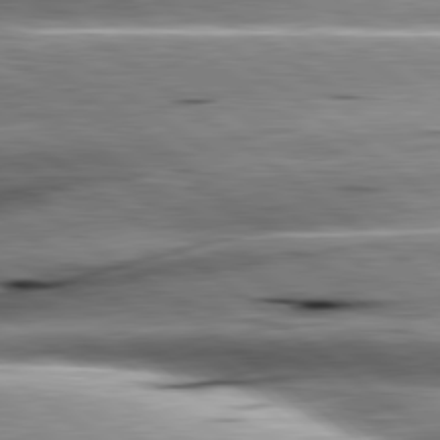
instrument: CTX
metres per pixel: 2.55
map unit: lApd
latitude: 80.7246
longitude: -143.6694
